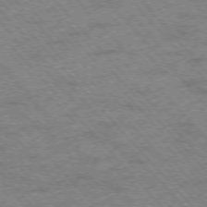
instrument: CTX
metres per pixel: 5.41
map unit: Hpe
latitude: -76.0094
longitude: -13.9528
